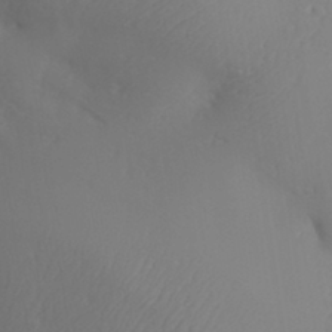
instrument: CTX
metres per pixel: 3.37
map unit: Aa
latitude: 32.2334
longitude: -144.0255
